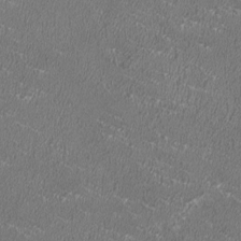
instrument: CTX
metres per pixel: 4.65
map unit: HNhu
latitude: -0.2929
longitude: -2.2333
